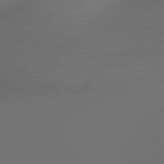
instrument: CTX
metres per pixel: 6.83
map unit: Hpe
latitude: 78.4979
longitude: -177.8394
